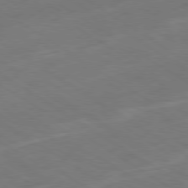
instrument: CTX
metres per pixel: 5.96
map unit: Ap
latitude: -79.8233
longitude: -65.3671
